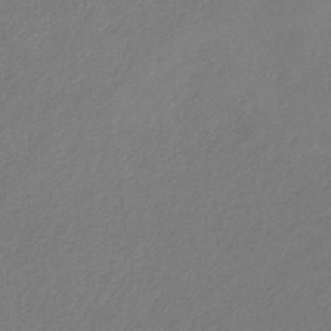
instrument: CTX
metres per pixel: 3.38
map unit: HNb
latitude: -33.0298
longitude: 55.1053
